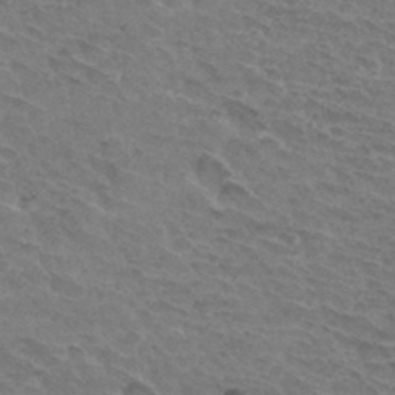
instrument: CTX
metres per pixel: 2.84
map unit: Hto
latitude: 33.3104
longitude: -45.3859
